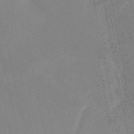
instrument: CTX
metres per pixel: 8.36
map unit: HNb
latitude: -52.6896
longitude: -49.4993
